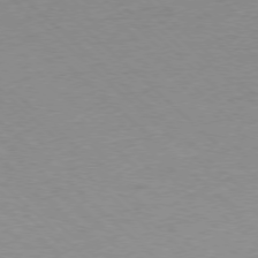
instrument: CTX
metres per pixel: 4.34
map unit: Ap
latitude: -77.4643
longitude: -84.4790
